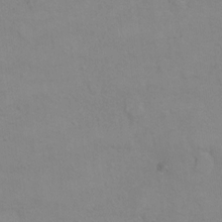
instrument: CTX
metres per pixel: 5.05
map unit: Hto
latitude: 7.8394
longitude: -35.7449
